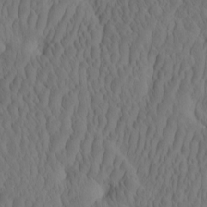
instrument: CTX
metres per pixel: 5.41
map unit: eHh
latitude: -2.3495
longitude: 16.1606
